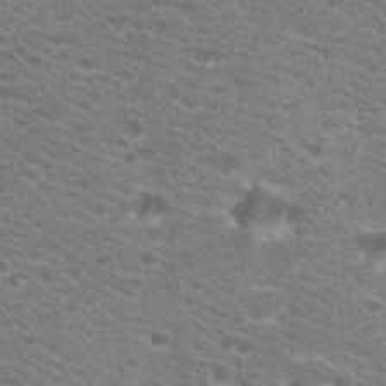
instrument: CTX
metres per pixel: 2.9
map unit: Hto
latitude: 20.0822
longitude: -39.6694
